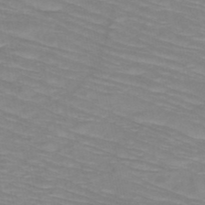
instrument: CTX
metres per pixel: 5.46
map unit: HNb
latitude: -49.5210
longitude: -49.8961
